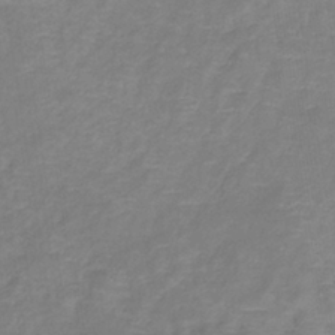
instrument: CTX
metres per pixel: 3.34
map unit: lHb
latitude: -37.5588
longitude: 73.7100
